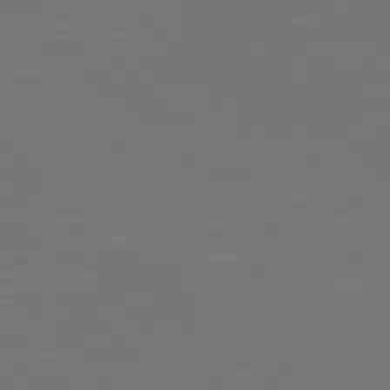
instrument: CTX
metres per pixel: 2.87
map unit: Hpe
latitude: 78.0822
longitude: -124.7813
